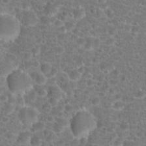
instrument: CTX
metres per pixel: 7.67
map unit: Hto
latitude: 18.6490
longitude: -40.9135
